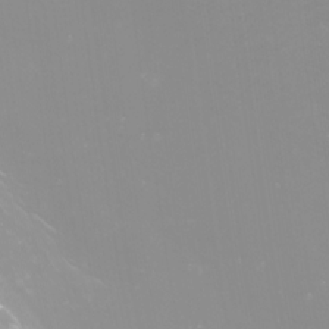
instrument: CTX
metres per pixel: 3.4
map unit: Nhu
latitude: -7.3887
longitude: -75.7639
